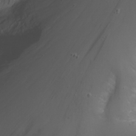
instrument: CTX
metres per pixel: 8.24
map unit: Nhu
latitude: -7.2187
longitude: -74.8758
